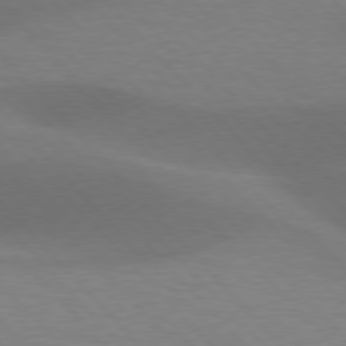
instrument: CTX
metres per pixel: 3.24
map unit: lApd
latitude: 76.7057
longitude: -59.2348
